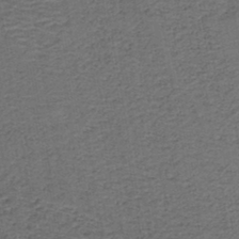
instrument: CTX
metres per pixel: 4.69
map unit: HNb
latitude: -42.8408
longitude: 50.8975
